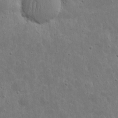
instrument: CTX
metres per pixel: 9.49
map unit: eHh
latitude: 9.9339
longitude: -72.9514
